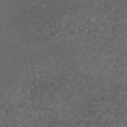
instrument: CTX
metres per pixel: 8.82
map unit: eAb
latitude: 45.8205
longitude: 114.0661
